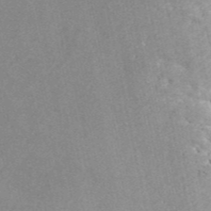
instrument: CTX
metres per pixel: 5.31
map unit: ANa
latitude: 43.4804
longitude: 46.1605
